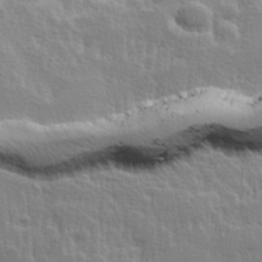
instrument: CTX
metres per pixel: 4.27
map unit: Hve
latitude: 25.4048
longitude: 144.4818
